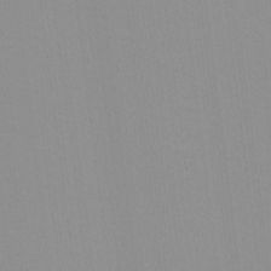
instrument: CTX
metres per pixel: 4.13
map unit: lHvf
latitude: -12.3684
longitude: -104.3845
